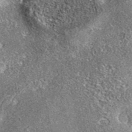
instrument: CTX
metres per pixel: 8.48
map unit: eAb
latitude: 36.9136
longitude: 110.4251
